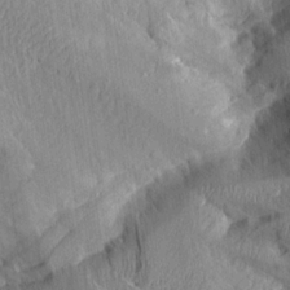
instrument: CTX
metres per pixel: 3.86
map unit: Aa
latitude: 14.8569
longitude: -146.8002
